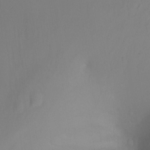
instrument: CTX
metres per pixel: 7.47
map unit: Ht
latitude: -8.3873
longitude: -23.9150
